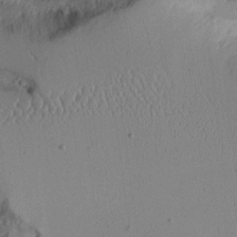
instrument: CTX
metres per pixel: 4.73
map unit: Aa
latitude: 11.8206
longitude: -127.1403
